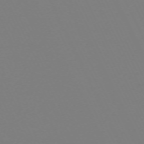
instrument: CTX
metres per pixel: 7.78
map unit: Hpe
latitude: -70.3306
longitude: 16.8408
